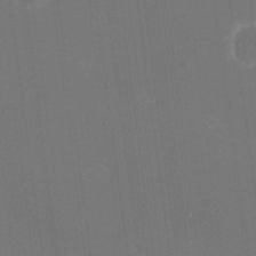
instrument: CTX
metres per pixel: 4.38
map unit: eHh
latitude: 18.8947
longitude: -70.5546
